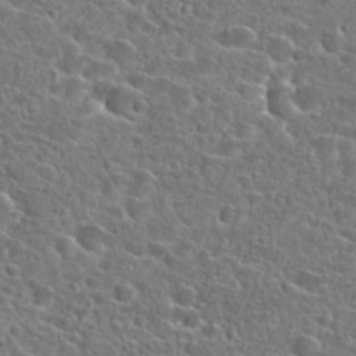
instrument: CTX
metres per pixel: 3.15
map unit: Hto
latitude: 24.8946
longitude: -46.8569
